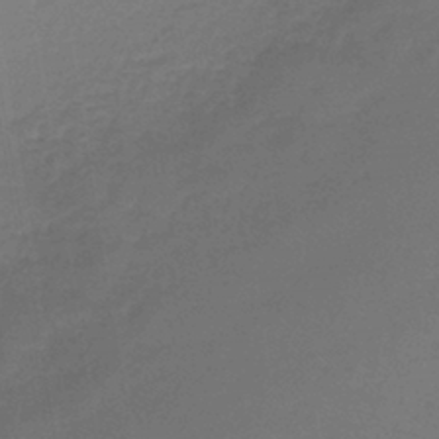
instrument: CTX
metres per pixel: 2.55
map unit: lHb
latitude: -42.5384
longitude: 59.8422
